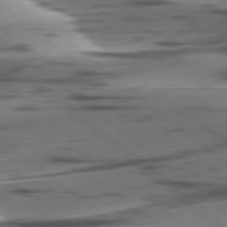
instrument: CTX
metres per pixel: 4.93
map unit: lApd
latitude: 78.5546
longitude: -50.1011
